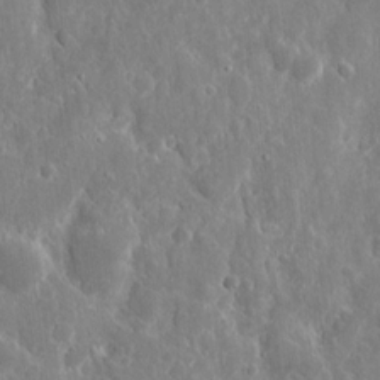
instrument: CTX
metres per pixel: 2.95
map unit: eHh
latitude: 11.3293
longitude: -73.0837
